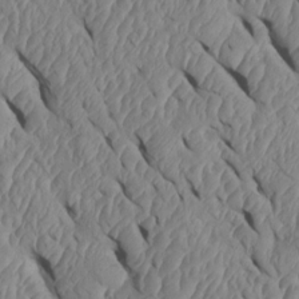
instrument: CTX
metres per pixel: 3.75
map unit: Htu
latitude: 1.5938
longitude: 148.4251
